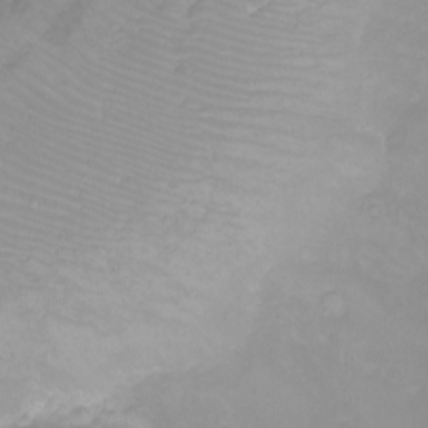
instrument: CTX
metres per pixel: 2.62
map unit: eHh
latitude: -6.3306
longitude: -79.7261
